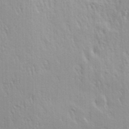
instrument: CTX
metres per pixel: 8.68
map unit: Hve
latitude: 23.3293
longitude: -97.1214
